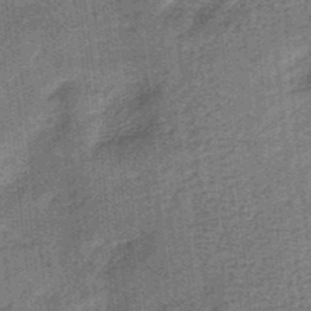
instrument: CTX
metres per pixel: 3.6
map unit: HNb
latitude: -36.1794
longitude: 57.3887
